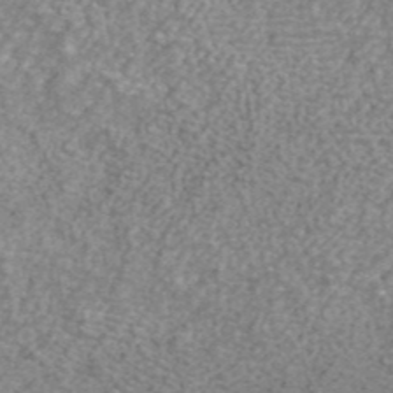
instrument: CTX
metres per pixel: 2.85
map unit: ANa
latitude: 42.4790
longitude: 26.8596
